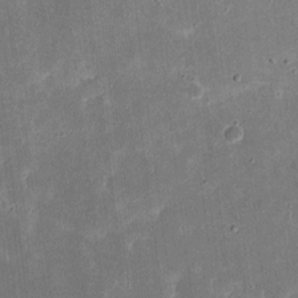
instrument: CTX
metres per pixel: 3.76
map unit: eHh
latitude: 17.7261
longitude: -73.2537
